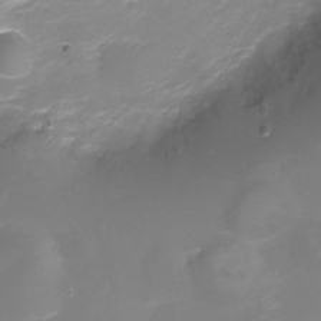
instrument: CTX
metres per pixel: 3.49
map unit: Ht
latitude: -8.5952
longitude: -29.7449
